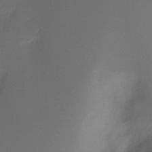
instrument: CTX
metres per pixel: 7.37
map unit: Ht
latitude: -4.1416
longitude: -61.3292
